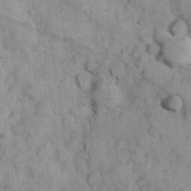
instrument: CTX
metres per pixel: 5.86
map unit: Hve
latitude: 24.2522
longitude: 147.8800
